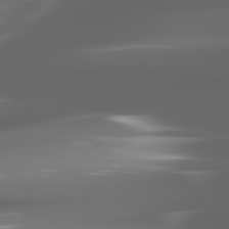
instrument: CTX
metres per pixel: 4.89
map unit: lApd
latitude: 81.7639
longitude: -136.2901
